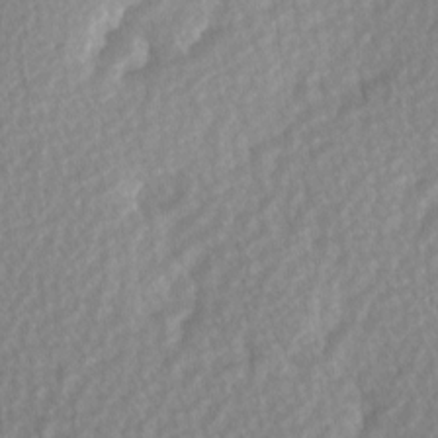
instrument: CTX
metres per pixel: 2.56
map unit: Hve
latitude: 2.3656
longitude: -121.7072
